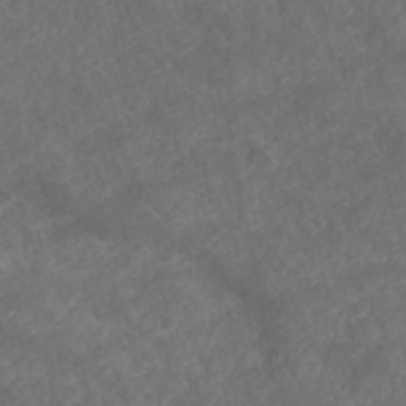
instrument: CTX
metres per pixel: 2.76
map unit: ANa
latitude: 43.2348
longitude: 27.8233
